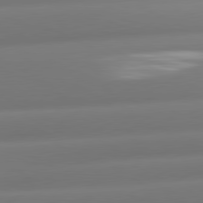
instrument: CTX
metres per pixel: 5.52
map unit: lApd
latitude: 80.7246
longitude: -160.3656
